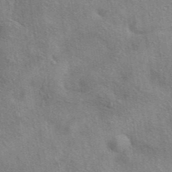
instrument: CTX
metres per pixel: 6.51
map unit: eAb
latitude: 41.4615
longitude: 103.8611
